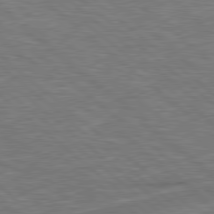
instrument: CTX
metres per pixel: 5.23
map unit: Hpe
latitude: 78.6491
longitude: -152.5735
